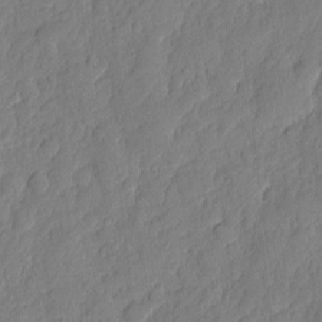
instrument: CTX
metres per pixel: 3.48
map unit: eHh
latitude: 6.7246
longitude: -74.8758
